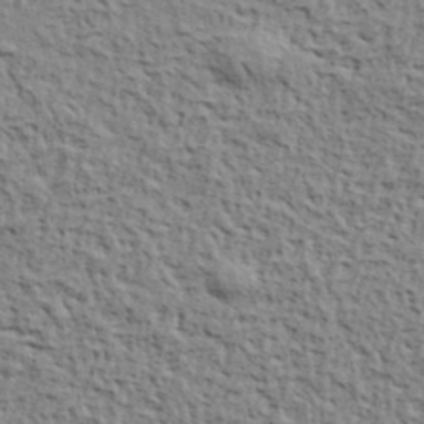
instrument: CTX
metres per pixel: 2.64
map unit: eHh
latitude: 37.7639
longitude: -81.8961
